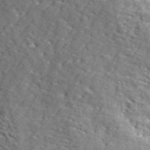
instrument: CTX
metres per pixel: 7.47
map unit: ANa
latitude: 46.6302
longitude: -84.3656
